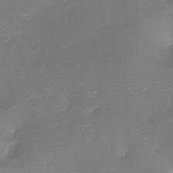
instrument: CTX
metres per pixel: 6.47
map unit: Ht
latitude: -16.5574
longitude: -42.5735
